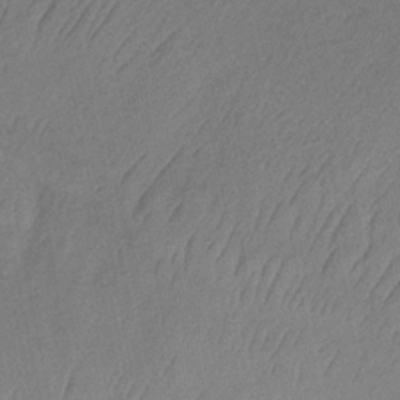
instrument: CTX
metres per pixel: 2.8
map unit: HNb
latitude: -32.5952
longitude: 62.2550
